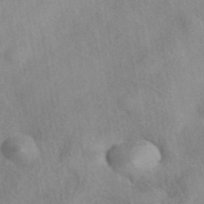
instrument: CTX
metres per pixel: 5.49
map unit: eAb
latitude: 40.3089
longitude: 108.9731
